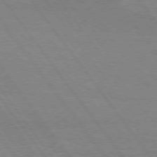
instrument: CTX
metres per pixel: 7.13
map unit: Hpe
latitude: 75.1781
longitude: -144.7246
